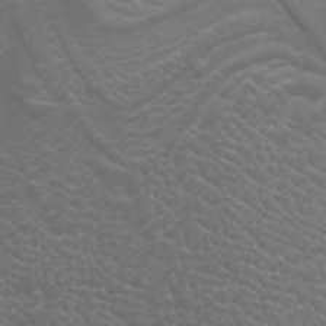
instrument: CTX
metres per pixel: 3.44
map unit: Htu
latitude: -1.0109
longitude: -76.5545
